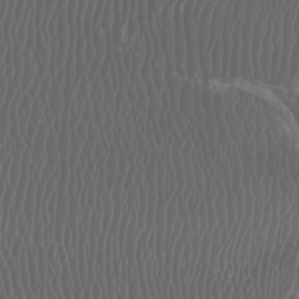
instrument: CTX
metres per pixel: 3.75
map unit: Htu
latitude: -5.4832
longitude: -73.7639
